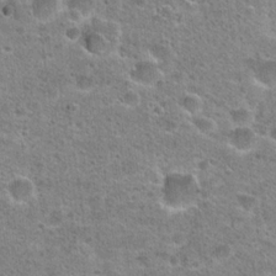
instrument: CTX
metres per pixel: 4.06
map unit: Hto
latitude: 22.7057
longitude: -49.2348
